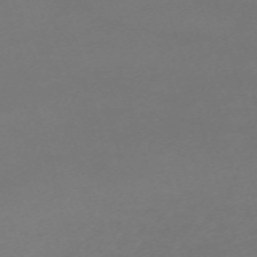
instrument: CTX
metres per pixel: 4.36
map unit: eHh
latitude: -62.6329
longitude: 52.8219
